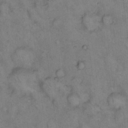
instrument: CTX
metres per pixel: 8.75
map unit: eHh
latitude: 15.0081
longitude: -64.1767
